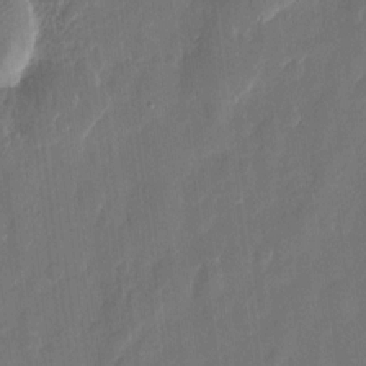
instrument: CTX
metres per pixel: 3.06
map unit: eHh
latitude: 10.3467
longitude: -70.7057
